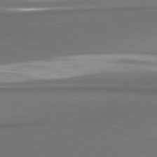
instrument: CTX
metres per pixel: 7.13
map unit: lApd
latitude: 81.4048
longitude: 174.6329
